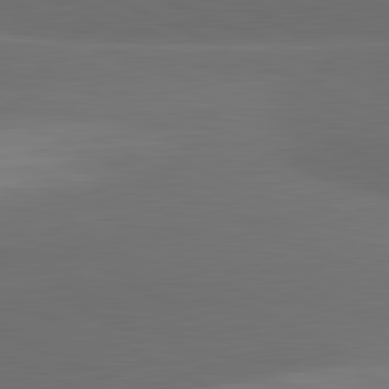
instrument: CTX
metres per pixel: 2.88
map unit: lApd
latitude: 82.1011
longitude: 157.5021
